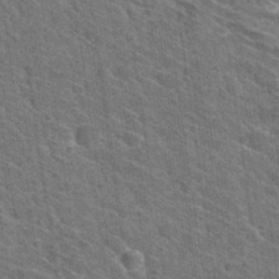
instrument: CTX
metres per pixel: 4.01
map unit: Hto
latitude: 31.7261
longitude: -44.5734
